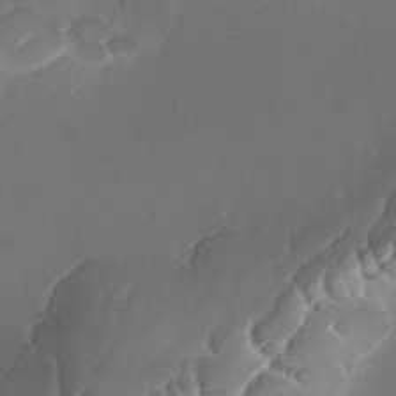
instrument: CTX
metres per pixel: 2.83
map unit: Ave
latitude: -9.7855
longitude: -122.1767
